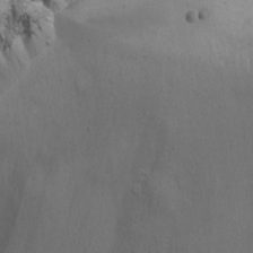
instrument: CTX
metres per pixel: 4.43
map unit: Nhu
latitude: -4.0472
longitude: -74.4979
